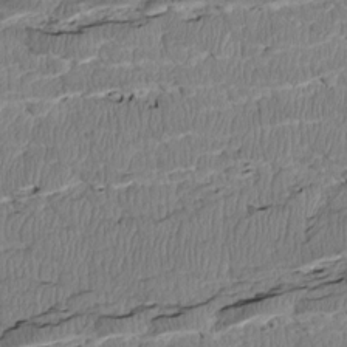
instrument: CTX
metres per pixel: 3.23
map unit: Htu
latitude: 3.0080
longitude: 149.2754
